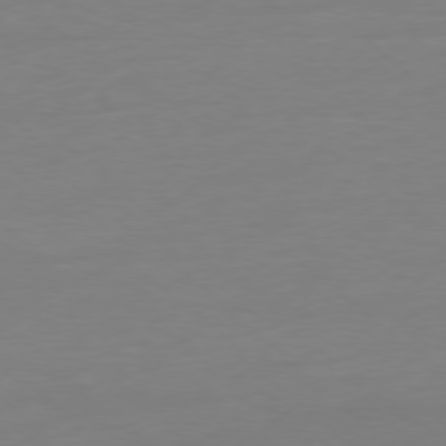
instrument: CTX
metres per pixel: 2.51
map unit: Ap
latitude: -78.4629
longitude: -59.9906
